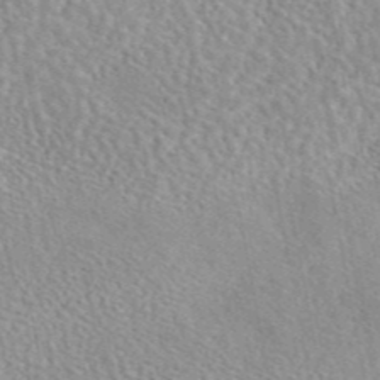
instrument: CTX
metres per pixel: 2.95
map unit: eAb
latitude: 45.4993
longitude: 112.0850
